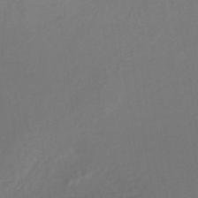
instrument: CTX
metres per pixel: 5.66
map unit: lHb
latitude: -34.8030
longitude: 67.4265
